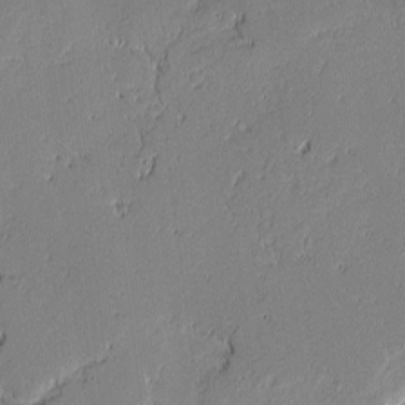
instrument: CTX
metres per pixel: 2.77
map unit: lAvf
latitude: -0.3118
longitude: -108.3845
